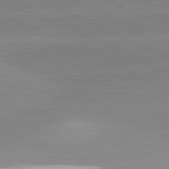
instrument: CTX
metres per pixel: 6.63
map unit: lApd
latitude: 81.3293
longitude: -151.5371
